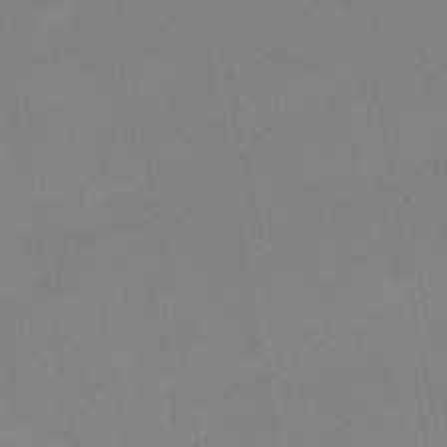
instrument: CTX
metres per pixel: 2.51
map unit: lHb
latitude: -48.6897
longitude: 80.0661
